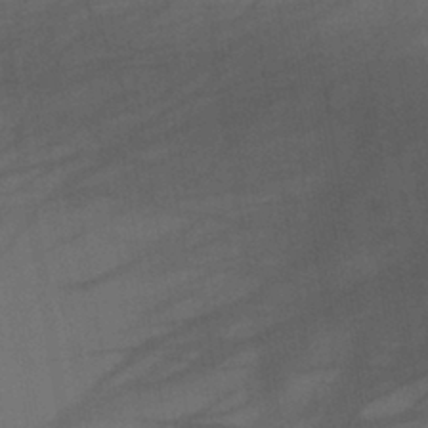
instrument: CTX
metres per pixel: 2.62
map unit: lHb
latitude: -41.1431
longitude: 67.8611
